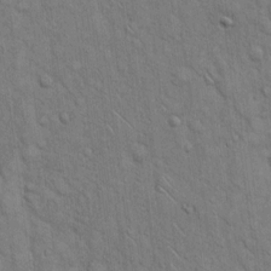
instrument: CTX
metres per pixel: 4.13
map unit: Hto
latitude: 15.4427
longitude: -56.3089
